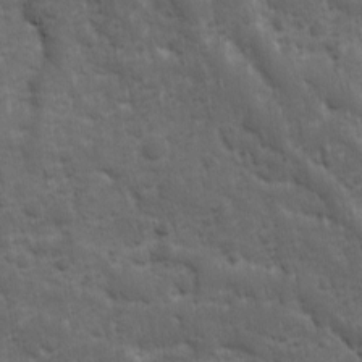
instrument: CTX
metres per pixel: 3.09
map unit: Ave
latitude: 10.7624
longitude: -103.8394
